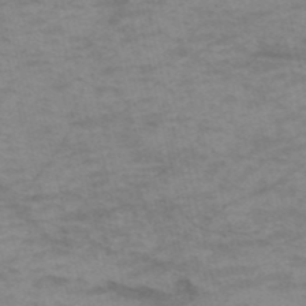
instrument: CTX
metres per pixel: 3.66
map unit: HNb
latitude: -53.9556
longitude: -43.4804
